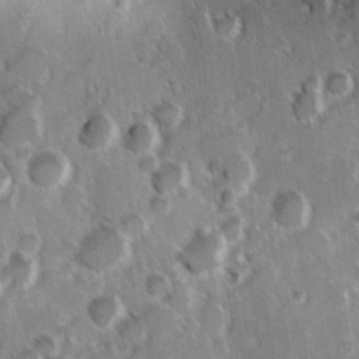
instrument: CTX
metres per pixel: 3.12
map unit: Hve
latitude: 24.1011
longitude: 146.8786
